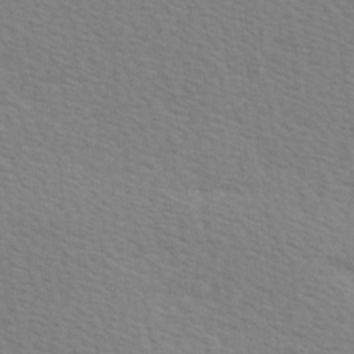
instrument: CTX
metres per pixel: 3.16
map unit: Hve
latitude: 26.0822
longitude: -93.9906
